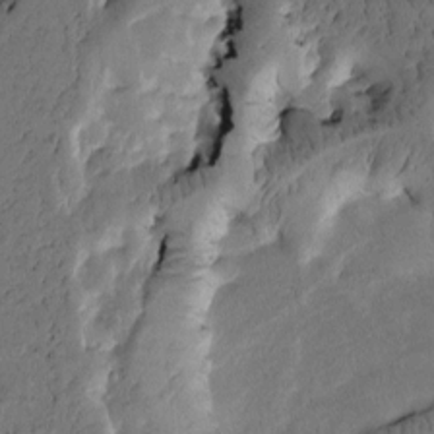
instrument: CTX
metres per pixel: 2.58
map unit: Htu
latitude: -3.5021
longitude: 166.8030
